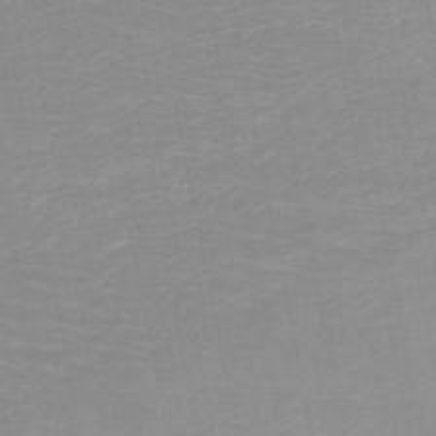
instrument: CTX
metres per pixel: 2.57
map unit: HNb
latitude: -49.8045
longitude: -47.8773
